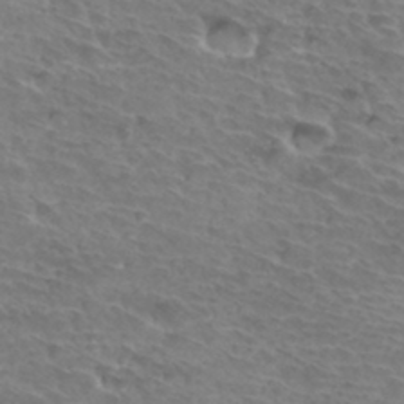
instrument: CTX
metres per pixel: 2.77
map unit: Hto
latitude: 34.1577
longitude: -44.5168
